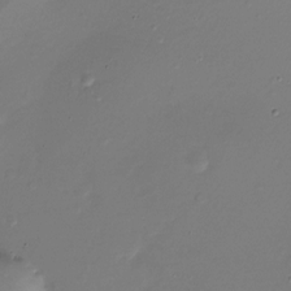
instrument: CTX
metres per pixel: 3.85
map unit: Ht
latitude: -18.4251
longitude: -44.8947
